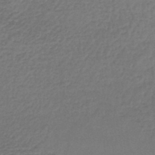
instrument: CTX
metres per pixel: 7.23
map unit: lHb
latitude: -45.8045
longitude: 63.2187
